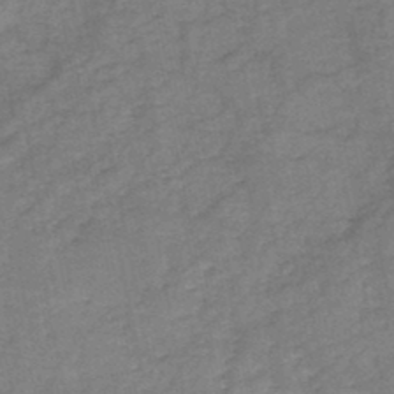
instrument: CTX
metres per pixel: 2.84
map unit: HNb
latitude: -45.4077
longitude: -36.3845
